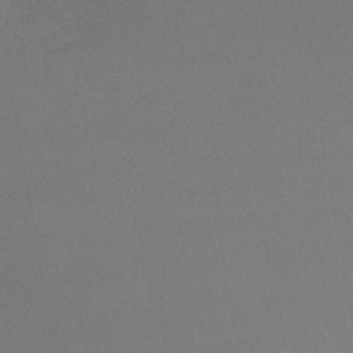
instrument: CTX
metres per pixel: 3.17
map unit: lHb
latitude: -42.9541
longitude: 73.5966
